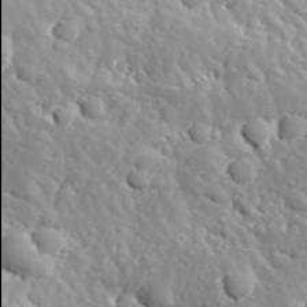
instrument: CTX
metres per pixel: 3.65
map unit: Hve
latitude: 24.8191
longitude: 146.0094
